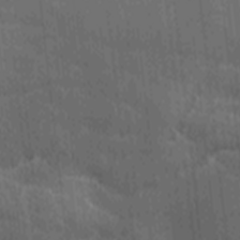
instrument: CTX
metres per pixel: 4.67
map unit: Ave
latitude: -9.5021
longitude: -123.1025
